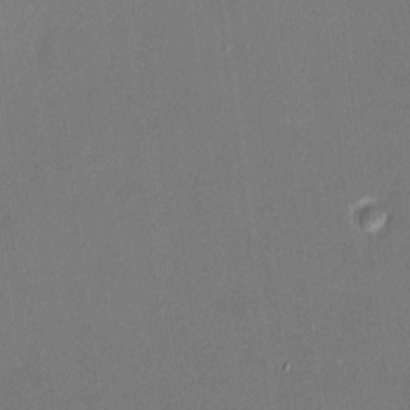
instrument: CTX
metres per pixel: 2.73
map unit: HNhu
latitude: 9.7828
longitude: 11.3321
